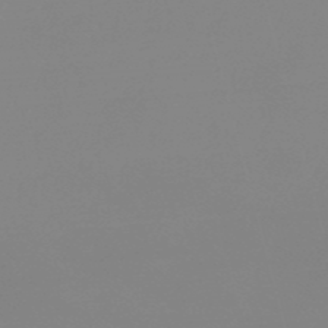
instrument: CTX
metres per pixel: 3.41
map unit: eHb
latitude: -49.8801
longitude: 68.5384
